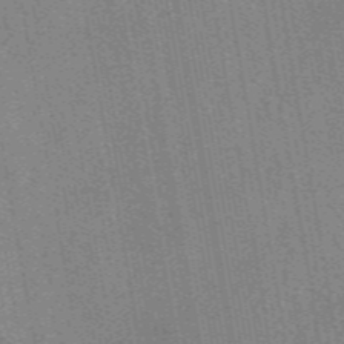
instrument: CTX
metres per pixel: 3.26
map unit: eAb
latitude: 48.5924
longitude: 104.5951
